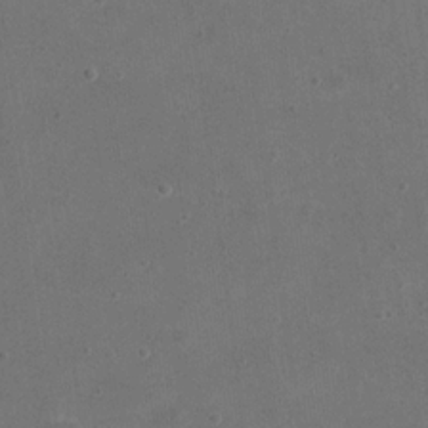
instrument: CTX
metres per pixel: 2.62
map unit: eHh
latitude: 20.1956
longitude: -64.6679
